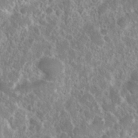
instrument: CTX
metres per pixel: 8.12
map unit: eHh
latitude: 36.9136
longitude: -60.8002
